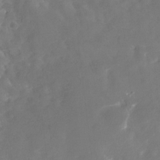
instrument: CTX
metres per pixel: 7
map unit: Nhu
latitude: -29.2565
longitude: -77.3103
